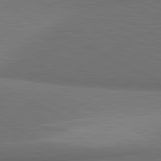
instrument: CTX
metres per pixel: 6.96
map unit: lApd
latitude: 81.4237
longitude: 155.1809
